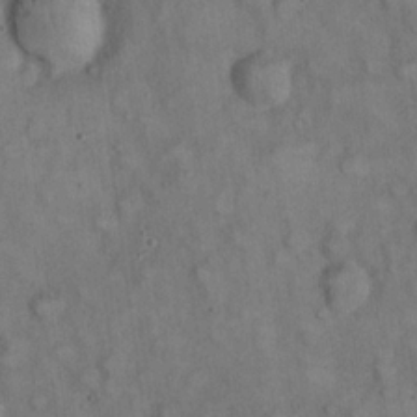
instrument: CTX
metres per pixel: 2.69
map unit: eHh
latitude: 22.6301
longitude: -60.8569
